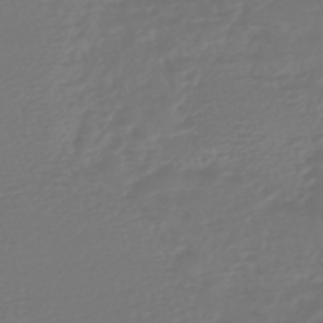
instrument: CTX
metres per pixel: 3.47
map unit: HNhu
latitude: -46.4818
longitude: 99.3698
